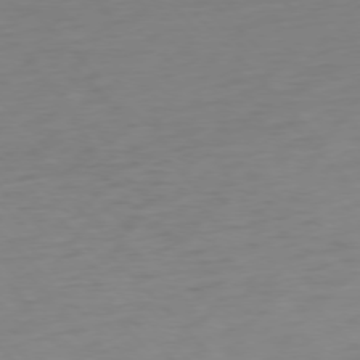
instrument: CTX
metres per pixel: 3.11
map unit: Ap
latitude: -76.9542
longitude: -79.0837
